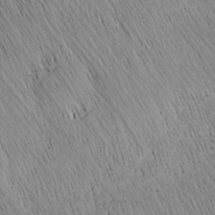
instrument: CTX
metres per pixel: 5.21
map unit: Nhu
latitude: -4.3684
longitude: -150.0822
